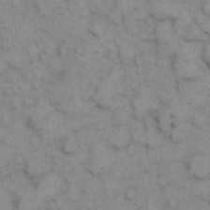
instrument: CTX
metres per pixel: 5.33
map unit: eHh
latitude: 7.0080
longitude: -64.9892
